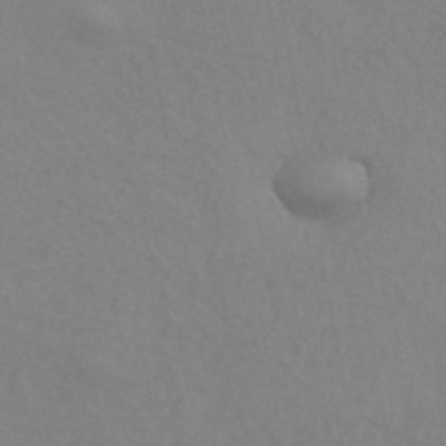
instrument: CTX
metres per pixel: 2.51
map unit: HNhu
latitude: -43.4265
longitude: 90.1039
